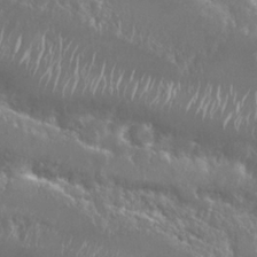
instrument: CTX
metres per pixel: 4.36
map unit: Nhu
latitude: 25.5371
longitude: -59.8961
